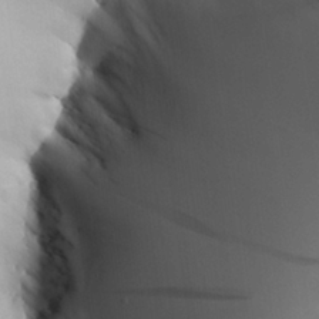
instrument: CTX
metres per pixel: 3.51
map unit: Aa
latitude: 25.3859
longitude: -129.5371
